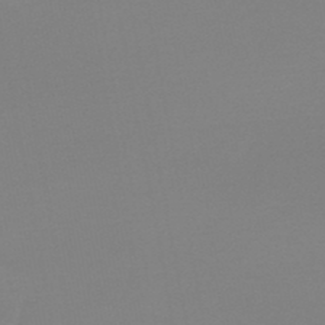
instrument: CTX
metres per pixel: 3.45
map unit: lHb
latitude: -44.6519
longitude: 64.0283
